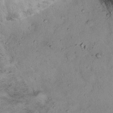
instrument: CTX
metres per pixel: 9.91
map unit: Ht
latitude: 13.8772
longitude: -40.4789
